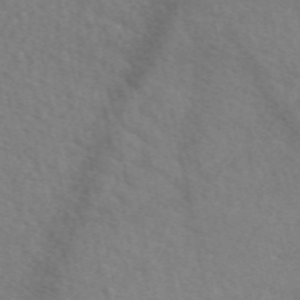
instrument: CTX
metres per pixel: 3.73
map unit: eAb
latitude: 50.3089
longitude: 117.5588
